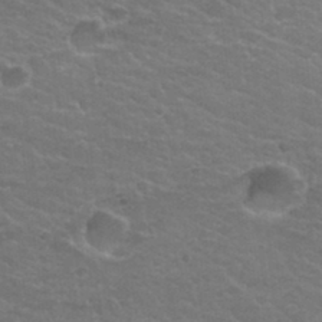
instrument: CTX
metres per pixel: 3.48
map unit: Hto
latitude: 32.2334
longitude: -50.2144
